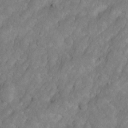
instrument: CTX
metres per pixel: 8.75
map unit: Hto
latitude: 2.9513
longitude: -35.6316
